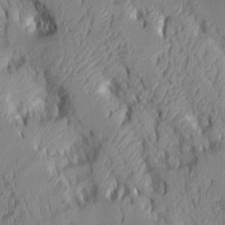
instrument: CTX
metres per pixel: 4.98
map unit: Aa
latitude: 7.0269
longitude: -128.3845
